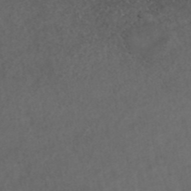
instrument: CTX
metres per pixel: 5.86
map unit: ANa
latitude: 43.0647
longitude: 28.2740
